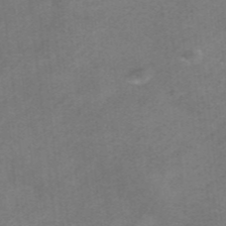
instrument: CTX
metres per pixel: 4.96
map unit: HNhu
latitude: -40.4818
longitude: 103.6722
